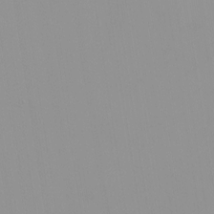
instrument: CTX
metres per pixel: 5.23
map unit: HNhu
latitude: -0.1984
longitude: -6.2145
